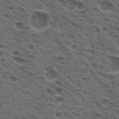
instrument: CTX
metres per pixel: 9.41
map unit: Hto
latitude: 19.8205
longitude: -32.0633
